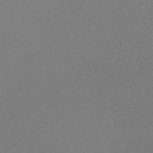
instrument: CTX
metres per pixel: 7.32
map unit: HNb
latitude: -54.7841
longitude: -43.3671
